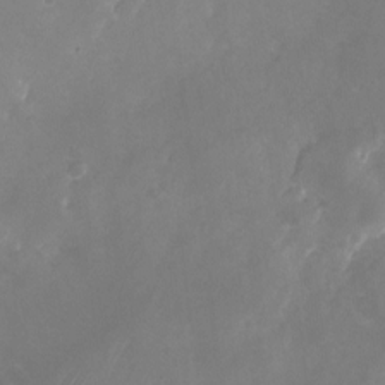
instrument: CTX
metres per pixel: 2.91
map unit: Nhu
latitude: -25.0675
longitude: -71.0458
